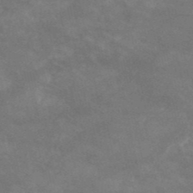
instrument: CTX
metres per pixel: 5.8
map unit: HNb
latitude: -52.9919
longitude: -41.8961
